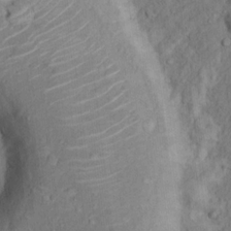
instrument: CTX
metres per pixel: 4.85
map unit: Hto
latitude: 15.5560
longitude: -30.7813
